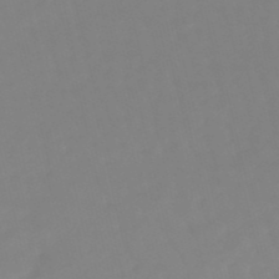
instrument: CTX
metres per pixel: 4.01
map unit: lHb
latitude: -48.4251
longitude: 76.1039
